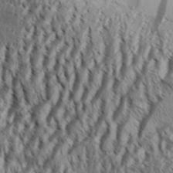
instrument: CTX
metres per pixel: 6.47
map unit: Aa
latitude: 33.2348
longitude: -136.9325
